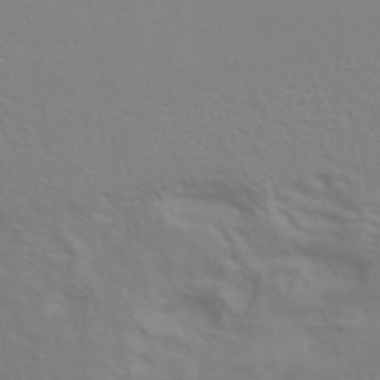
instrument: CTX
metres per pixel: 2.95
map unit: ANa
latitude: 39.8583
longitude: 20.6707
